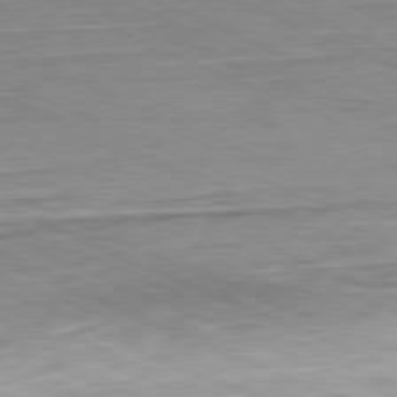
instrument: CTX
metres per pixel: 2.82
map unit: Hpe
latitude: -81.8800
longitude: 11.4832
